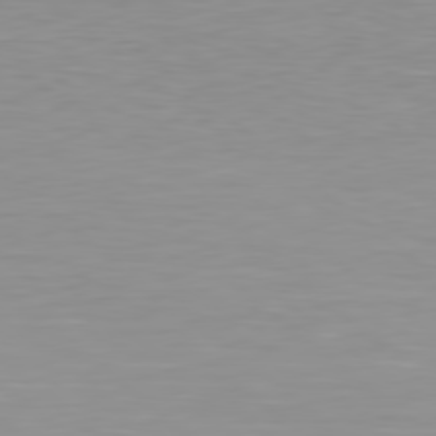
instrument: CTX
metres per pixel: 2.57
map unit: Hpe
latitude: 78.6491
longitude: -141.5371
